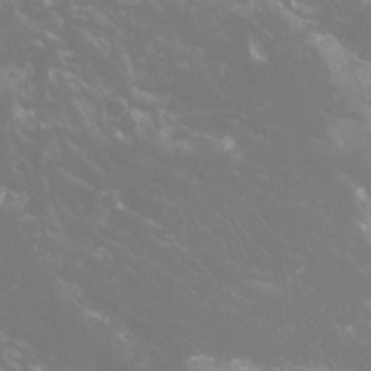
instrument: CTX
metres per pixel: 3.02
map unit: Htu
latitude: -12.8408
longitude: -71.1970
